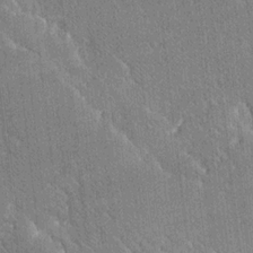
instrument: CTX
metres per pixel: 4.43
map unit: Ave
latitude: 20.1578
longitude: -137.6505
